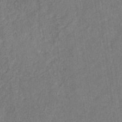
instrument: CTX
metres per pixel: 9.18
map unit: eHb
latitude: -30.2361
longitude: 68.9541
